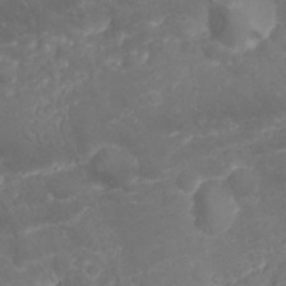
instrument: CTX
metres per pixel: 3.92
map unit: Nhu
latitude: 23.6883
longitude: -60.5357
